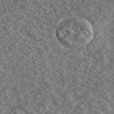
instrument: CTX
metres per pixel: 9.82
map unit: Ave
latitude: 38.6868
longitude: -110.3467
